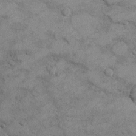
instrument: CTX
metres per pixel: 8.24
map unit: Ht
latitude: 9.8772
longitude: -37.0269
